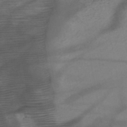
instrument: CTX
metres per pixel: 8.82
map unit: HNb
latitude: -47.8800
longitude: -40.7624
